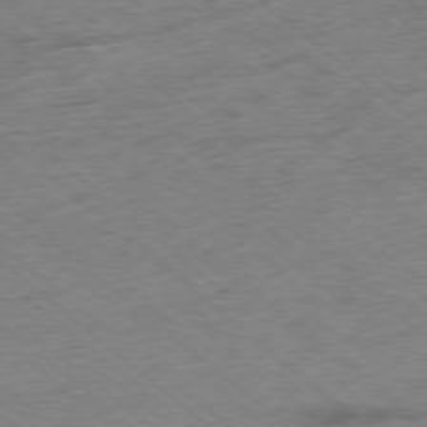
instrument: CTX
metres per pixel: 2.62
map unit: Ap
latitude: -78.3495
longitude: -50.1388
